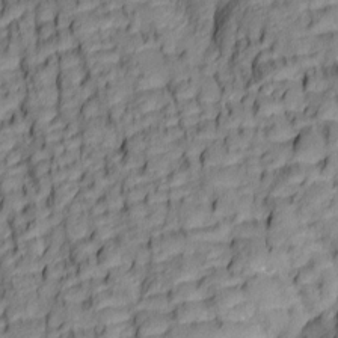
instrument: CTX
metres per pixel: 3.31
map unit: lAa
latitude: 5.9528
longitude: -116.2145
